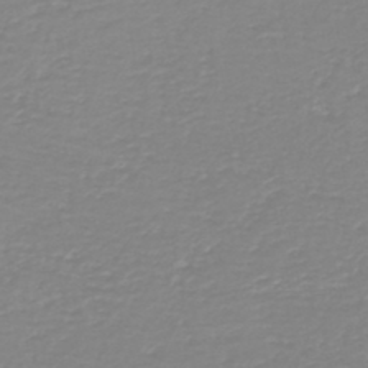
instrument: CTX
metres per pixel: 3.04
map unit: HNb
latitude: -45.0864
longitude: 54.1795
